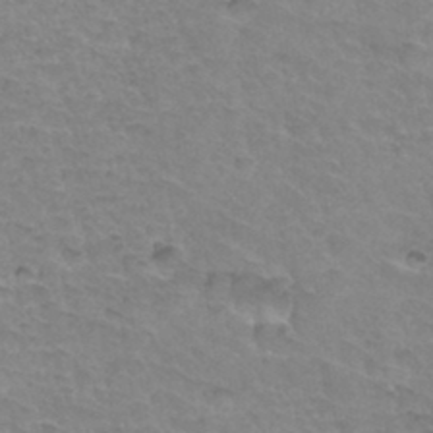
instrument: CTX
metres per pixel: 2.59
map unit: Hto
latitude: 34.4223
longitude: -45.8016
